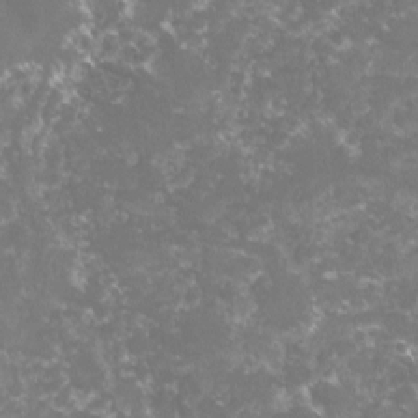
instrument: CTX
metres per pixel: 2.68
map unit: lHvf
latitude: -16.4818
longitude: -100.1200
